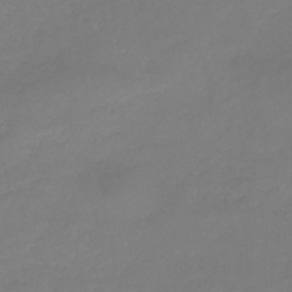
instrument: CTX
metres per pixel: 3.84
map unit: HNb
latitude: -45.4832
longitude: -35.6882
